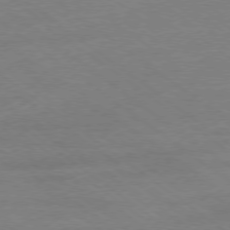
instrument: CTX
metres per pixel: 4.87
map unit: Ap
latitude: -78.7463
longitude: -99.8394
